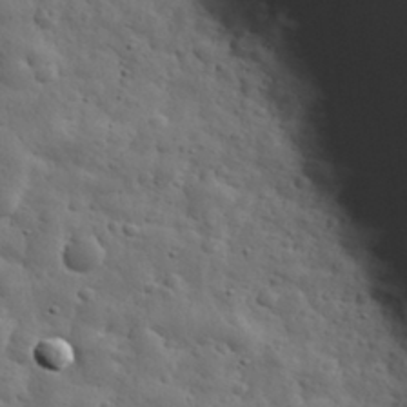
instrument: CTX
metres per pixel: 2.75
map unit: eHh
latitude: 31.4805
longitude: -73.4805
